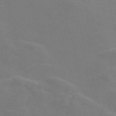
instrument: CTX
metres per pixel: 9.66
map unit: Nve
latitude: -57.5966
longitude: 57.1620
